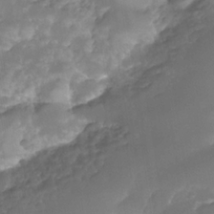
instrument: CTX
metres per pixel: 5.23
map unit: Nhe
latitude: -35.0297
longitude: -145.6127
